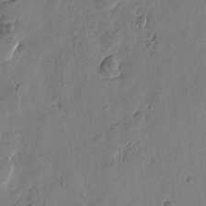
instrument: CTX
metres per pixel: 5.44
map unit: Htu
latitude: -1.5588
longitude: -176.8380
